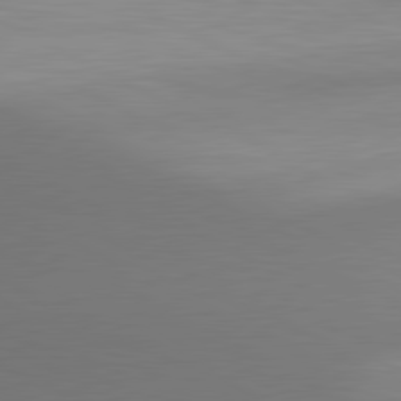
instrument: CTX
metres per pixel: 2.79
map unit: lApd
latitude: 80.6679
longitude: 132.2173
